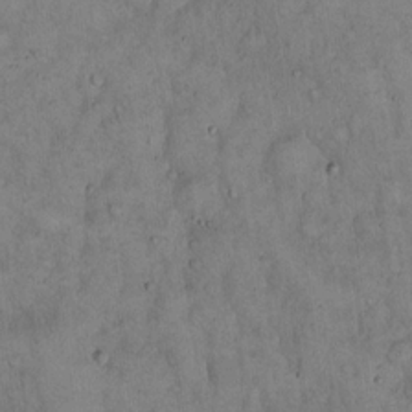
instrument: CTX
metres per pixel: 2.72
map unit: Hto
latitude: 15.2915
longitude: -59.1214
